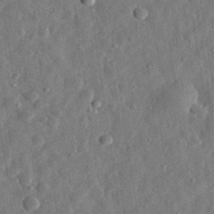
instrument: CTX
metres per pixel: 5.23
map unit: eHh
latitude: 31.8206
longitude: -75.6505
